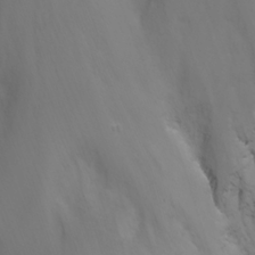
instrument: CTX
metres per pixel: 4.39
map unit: Nhu
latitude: -11.8989
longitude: -75.0836
